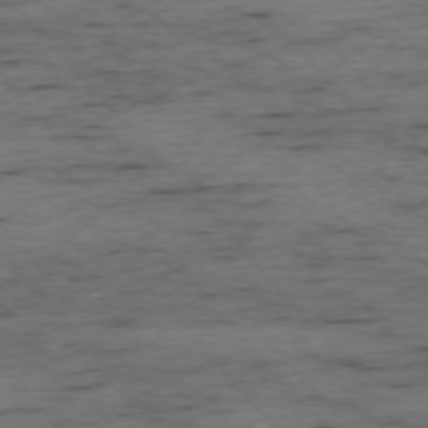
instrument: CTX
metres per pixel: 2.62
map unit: Ap
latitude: -76.1984
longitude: -90.0255
